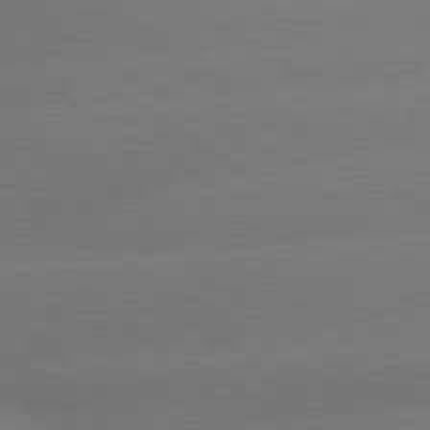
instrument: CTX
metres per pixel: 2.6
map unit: lApd
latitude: 80.1389
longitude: -149.1025
